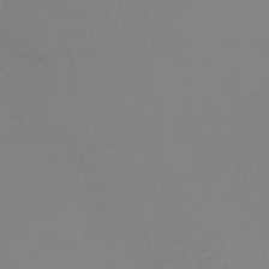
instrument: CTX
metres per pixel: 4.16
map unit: lHb
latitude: -46.9164
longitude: 57.3698
